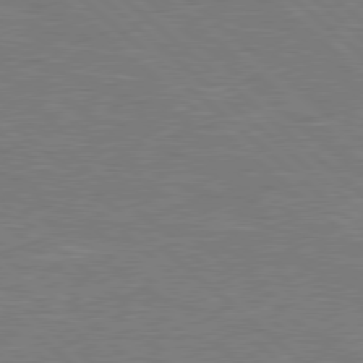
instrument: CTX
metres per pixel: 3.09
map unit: Hpe
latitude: 78.4034
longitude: -152.3845
